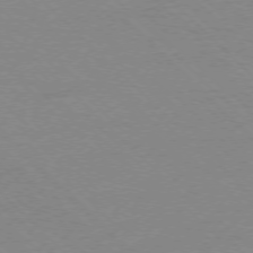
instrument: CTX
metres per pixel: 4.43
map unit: Ap
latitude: -76.8786
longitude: -85.0270
